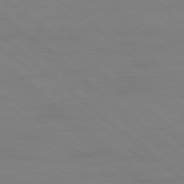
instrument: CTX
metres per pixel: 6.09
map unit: Ap
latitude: -78.4818
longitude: -55.2726
